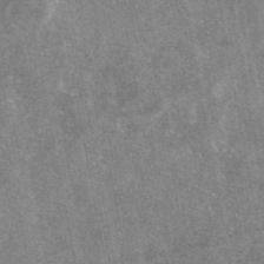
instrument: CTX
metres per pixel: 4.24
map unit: eAb
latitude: 47.1970
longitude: 122.2551
